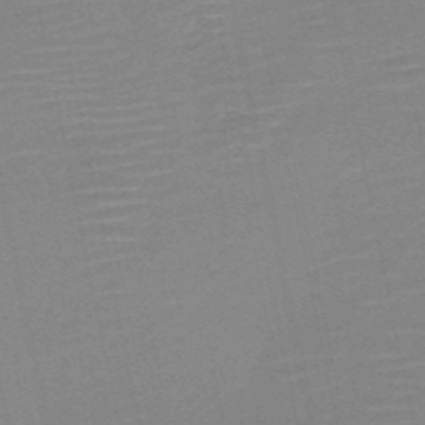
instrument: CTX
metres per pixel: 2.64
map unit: HNb
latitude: -51.6155
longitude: -47.7450
